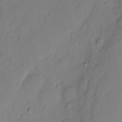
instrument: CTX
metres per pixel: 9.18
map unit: eHh
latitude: 3.1403
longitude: -77.1970
